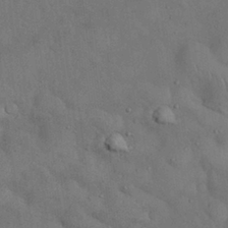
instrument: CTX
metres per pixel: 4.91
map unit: Nhu
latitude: 27.2537
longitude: -71.0647
